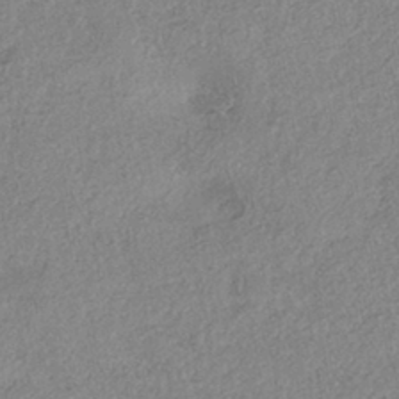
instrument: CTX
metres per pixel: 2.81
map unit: eHh
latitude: -41.8800
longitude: 120.0661
